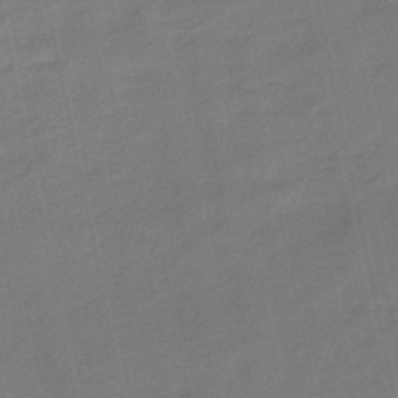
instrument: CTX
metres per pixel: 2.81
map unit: eHb
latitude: -45.7667
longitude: 87.8045
